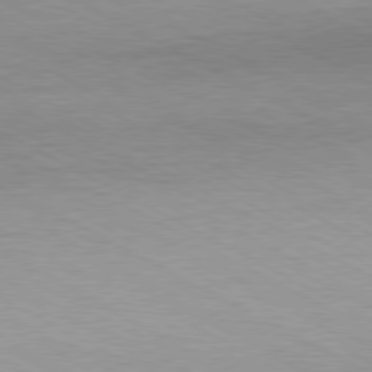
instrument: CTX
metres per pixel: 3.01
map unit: Ap
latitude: -80.6519
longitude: -86.1389
